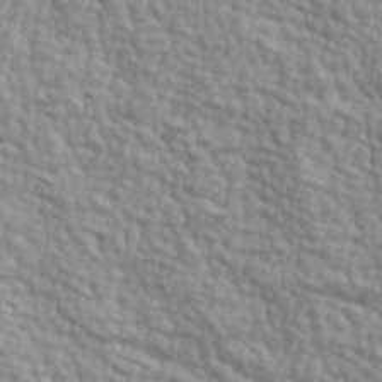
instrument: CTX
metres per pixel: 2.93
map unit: lAa
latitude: -4.6518
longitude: -122.2145
